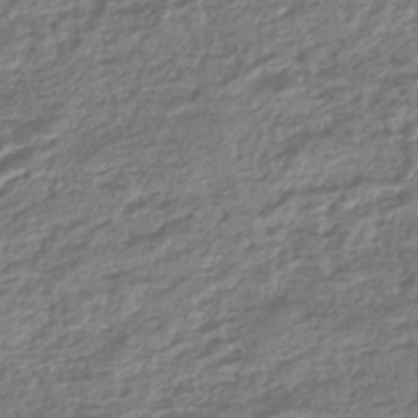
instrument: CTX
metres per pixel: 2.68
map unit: HNhu
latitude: -44.6330
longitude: 97.0487
